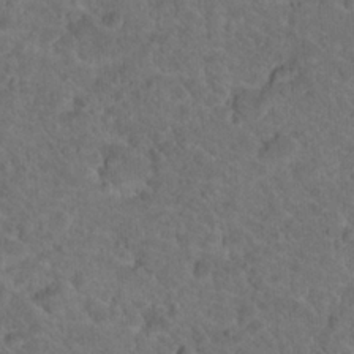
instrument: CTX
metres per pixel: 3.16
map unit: Hto
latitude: 18.6490
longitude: -34.2900
